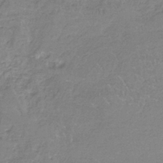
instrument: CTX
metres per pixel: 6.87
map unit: HNb
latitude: -35.1809
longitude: 55.7667
